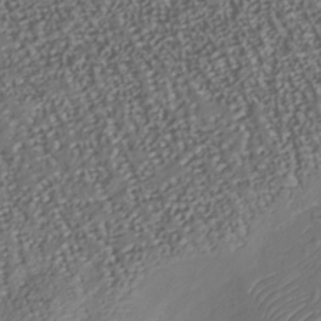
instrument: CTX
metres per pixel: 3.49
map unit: Nhu
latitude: -37.9745
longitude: -80.6679
